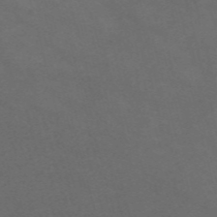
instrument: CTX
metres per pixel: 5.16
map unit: Nve
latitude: -58.6329
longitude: 59.6343
